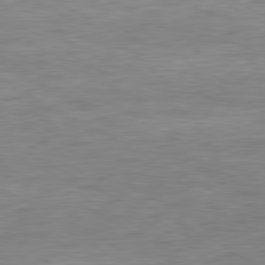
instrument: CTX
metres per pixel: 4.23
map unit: Ap
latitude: -81.1620
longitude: -78.1578
